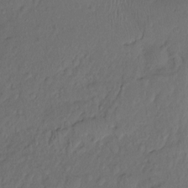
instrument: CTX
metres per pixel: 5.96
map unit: Hto
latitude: -7.8233
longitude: -46.6302
